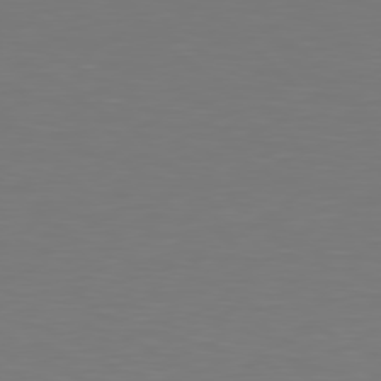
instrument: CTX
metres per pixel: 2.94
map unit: Hpe
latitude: 78.7247
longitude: -166.6490
